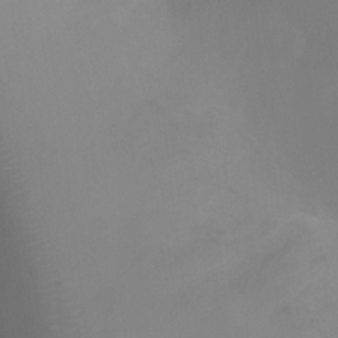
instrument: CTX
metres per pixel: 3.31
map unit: Ht
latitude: 1.3292
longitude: -21.1970
